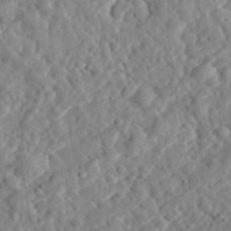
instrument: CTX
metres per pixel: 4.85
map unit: eHh
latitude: 34.7057
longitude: -78.5924
